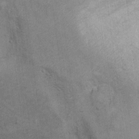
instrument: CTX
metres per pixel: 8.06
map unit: Ht
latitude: 8.9136
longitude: -36.6301
